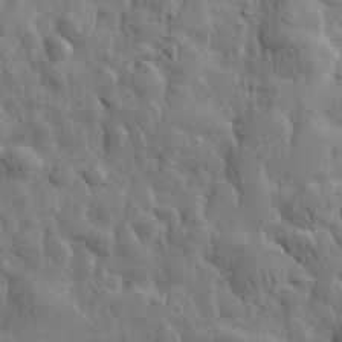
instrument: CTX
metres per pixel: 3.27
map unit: eHh
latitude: 31.9528
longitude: -73.4238
